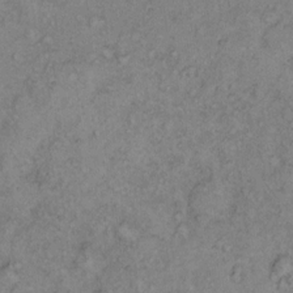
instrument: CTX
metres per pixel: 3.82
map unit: eHh
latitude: 16.5735
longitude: -63.6694
